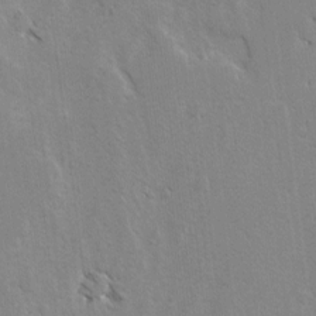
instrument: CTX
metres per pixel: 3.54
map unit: lAvf
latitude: -4.9352
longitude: -114.1766
